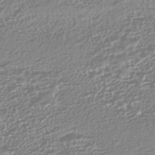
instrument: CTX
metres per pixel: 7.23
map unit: HNhu
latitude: -44.1417
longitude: 100.7652
